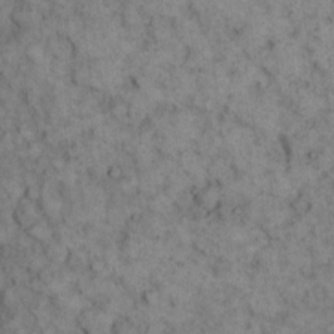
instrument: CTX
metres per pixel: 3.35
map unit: eHh
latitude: 12.9892
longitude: -64.7624
